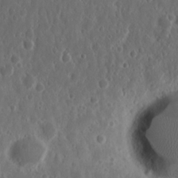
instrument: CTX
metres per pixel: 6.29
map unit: Nhu
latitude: 14.7625
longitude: -73.2348
